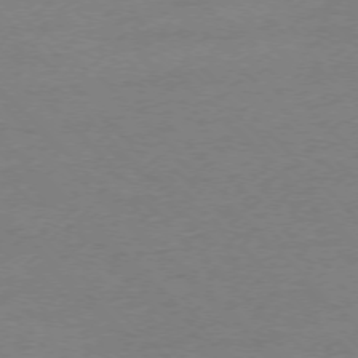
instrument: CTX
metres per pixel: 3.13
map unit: Ap
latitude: -75.3510
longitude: -77.9717
